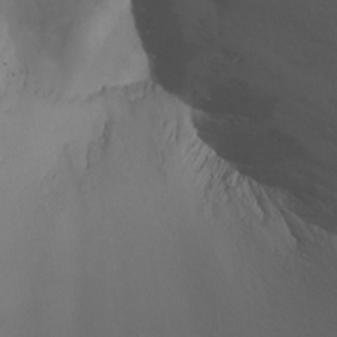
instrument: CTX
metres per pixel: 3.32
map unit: Aa
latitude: -7.6722
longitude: -78.1200
